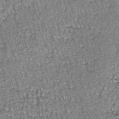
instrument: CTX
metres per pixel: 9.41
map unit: lHb
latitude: -38.6518
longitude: 66.8975
